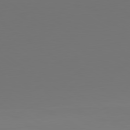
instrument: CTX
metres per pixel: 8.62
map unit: lApd
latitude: 79.9528
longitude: 158.0661
